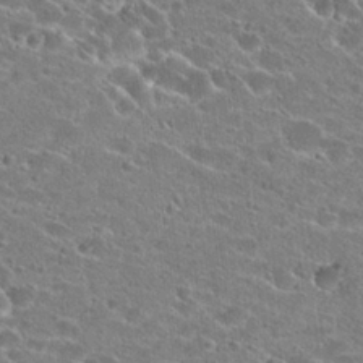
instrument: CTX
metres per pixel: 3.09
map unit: Hto
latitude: 23.1781
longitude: -43.3293
